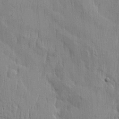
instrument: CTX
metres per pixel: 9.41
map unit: Htu
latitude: -5.4643
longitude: 174.5762
